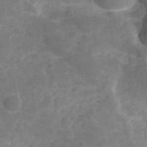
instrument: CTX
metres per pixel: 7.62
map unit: Hve
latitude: -29.7478
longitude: 93.6533
